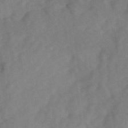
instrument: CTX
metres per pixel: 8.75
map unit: Ave
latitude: 1.1214
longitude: -111.7261
